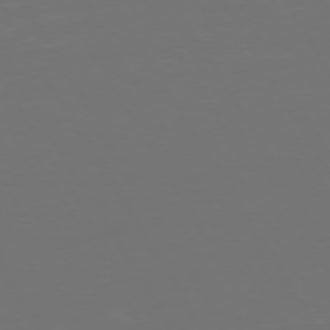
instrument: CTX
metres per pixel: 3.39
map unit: Hpe
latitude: 72.3657
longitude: -126.6113
